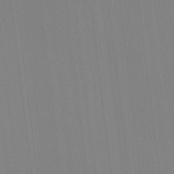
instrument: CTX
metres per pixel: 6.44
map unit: HNhu
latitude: -1.4644
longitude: -6.7813
